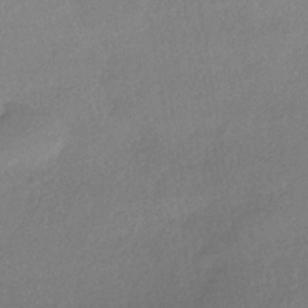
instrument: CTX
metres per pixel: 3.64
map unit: HNhu
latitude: -41.0675
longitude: 94.9163
